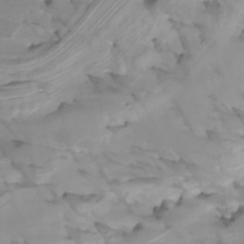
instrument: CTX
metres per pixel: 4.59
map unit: Htu
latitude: -4.9163
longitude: -77.1781
